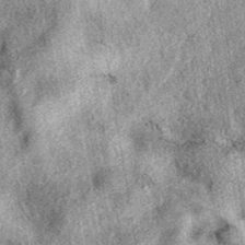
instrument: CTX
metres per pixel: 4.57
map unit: eAb
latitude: 39.8016
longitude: 111.5210
